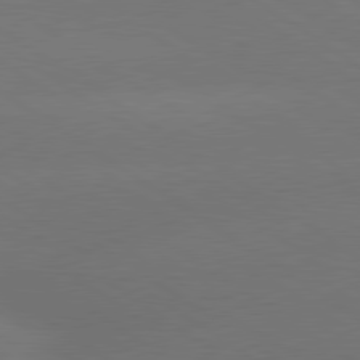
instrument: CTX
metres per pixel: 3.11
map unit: lApd
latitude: 79.9528
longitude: -151.4048
